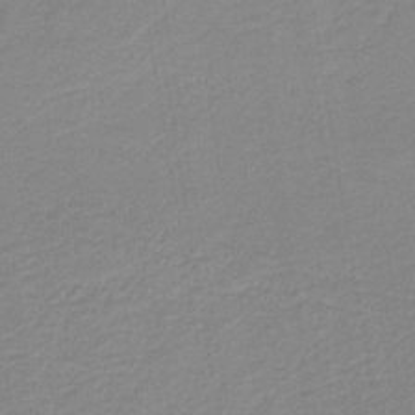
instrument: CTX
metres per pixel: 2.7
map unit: HNb
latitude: -40.2172
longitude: 50.8030
